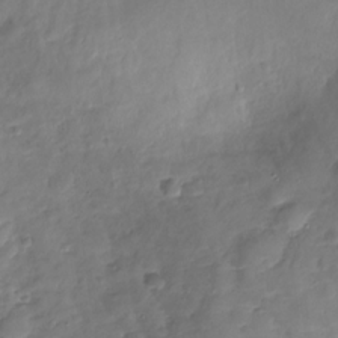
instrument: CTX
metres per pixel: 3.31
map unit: Nhu
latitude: -27.7855
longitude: -64.7246
